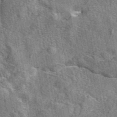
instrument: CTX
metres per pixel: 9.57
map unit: eAb
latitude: 45.4237
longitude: 110.8597
